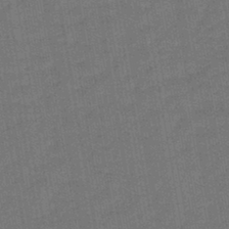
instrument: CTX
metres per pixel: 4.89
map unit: lHb
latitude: -43.4076
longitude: 62.8975
